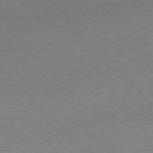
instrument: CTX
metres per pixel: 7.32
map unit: Ap
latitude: -76.5385
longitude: -93.8961
